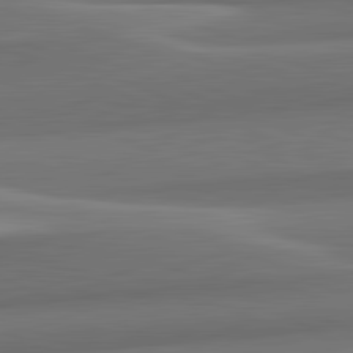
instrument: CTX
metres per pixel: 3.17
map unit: lApd
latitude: 82.7246
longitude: 155.8989
